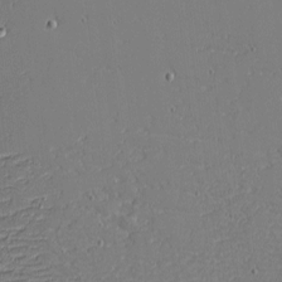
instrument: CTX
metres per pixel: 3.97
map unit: eHh
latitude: -3.8989
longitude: -81.4615
